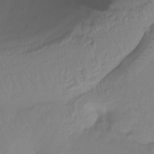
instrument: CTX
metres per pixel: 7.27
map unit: Ht
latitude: -16.5007
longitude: -46.2523
